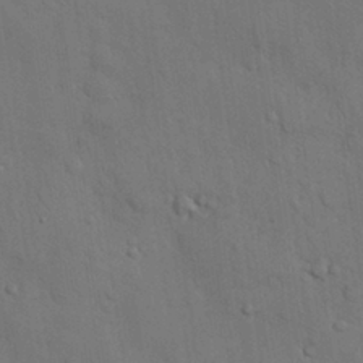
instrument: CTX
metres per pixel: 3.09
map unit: Nhu
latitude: 27.9150
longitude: -69.4427
